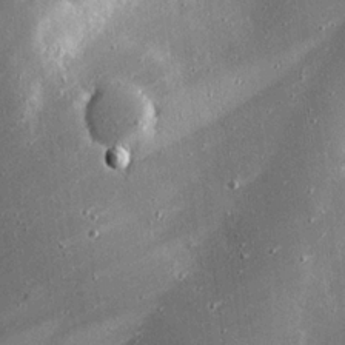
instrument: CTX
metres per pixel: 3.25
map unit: eHh
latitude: 24.4034
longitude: -90.5735
